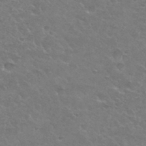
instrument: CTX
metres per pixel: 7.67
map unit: Hto
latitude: 32.9325
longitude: -49.0269
